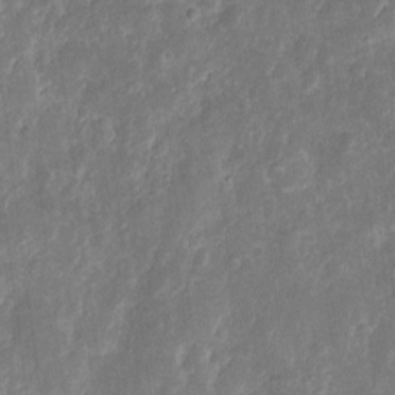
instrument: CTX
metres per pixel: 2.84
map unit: eHh
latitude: 9.8583
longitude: -72.2145
